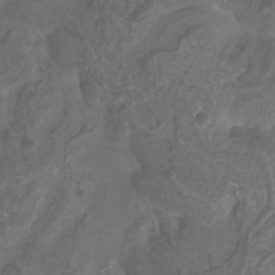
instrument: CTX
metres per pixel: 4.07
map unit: Nhu
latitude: -9.5777
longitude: -76.8002
